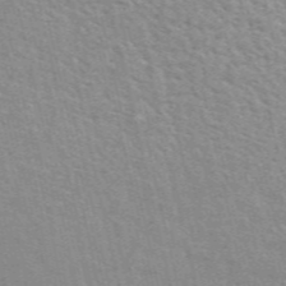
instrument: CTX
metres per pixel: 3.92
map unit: ANa
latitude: 49.5749
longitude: -73.8962
